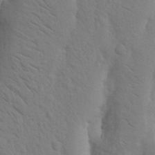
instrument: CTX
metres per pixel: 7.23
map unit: Nhu
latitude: 18.9702
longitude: -76.1011
